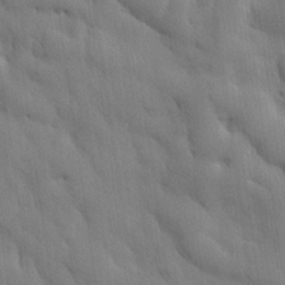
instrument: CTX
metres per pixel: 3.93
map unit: Nhu
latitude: 26.2712
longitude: -73.1215
